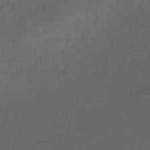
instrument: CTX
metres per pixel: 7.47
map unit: lHb
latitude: -39.5210
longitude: 70.1984
